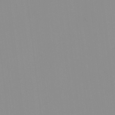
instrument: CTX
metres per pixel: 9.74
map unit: HNhu
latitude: -1.2376
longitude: -6.3089
